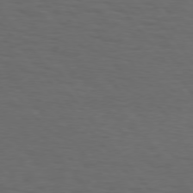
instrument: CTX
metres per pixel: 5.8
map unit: Hpe
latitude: 75.3860
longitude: -131.5560
